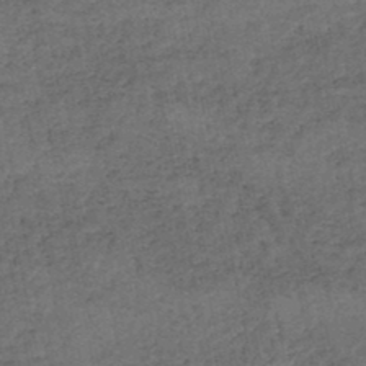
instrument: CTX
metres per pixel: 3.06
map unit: HNhu
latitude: -48.7275
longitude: 101.7477
